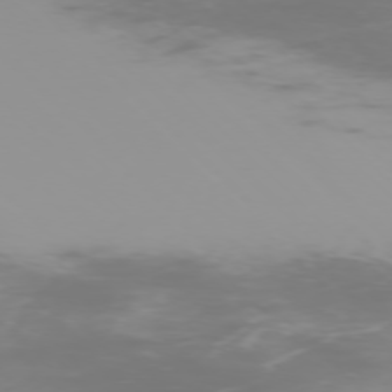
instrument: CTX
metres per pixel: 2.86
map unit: Ap
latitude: -76.5763
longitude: -74.6302
